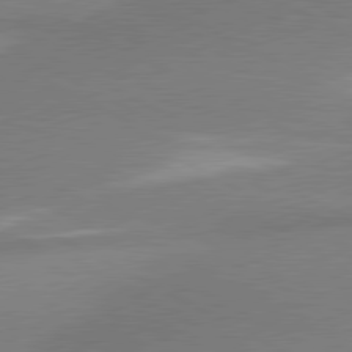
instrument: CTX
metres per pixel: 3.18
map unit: lApd
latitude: 80.3656
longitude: 167.3510
